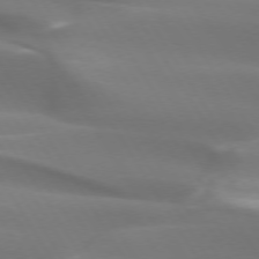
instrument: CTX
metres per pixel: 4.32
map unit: lApd
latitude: 73.4238
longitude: -50.4790
